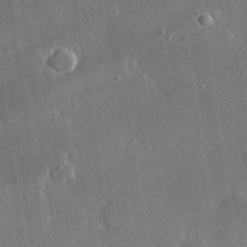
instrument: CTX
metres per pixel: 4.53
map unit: lHvf
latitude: 31.1404
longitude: -92.8191
